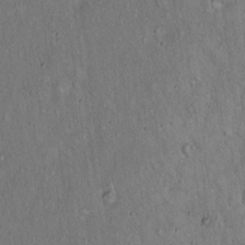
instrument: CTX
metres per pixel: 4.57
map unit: Hto
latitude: 15.8395
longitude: -57.6504
